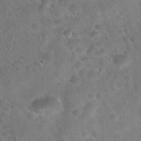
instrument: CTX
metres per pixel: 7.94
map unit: Hto
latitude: 22.2522
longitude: -54.6679
